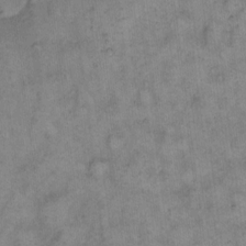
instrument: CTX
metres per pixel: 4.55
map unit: eHh
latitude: 13.8772
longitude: -65.1781
